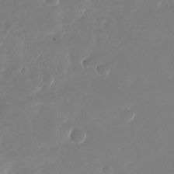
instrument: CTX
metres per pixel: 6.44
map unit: Nhu
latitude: -23.7856
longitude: -73.3104
